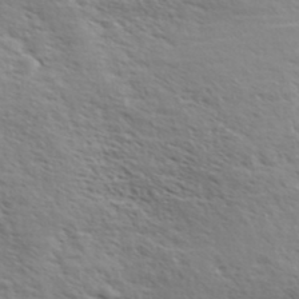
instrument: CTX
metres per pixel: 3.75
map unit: eHh
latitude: 36.5546
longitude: -139.2159
